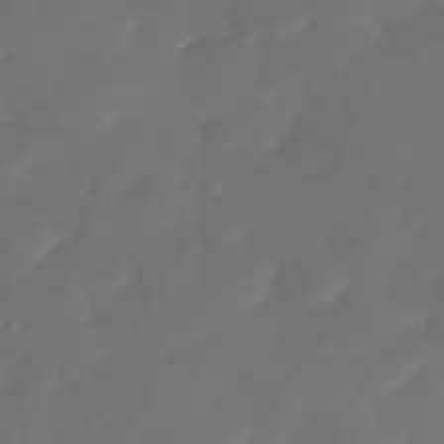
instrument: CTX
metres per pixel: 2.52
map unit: Nhe
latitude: -34.2173
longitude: -144.9891
